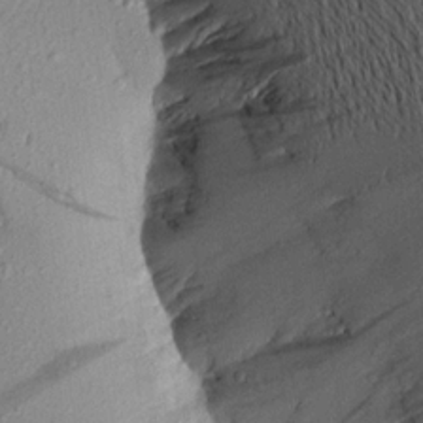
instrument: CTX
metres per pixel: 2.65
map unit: Aa
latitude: 16.8758
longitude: -146.7436
